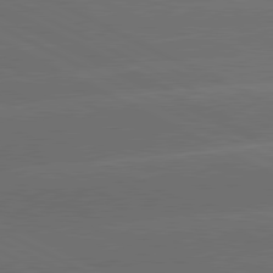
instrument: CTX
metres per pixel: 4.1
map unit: lApd
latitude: 81.1781
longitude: -147.3860
